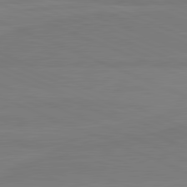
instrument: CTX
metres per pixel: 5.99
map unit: lApd
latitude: 81.6883
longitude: -179.4427
